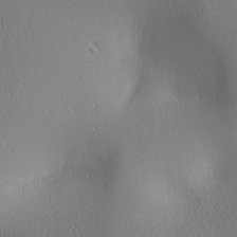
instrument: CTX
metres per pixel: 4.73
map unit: lAa
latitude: 2.1200
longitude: -117.5938
